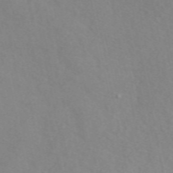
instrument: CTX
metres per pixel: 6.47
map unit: eAb
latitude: 50.1577
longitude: 118.1984
